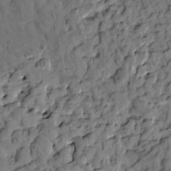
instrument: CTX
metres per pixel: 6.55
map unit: eHh
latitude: -1.5022
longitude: 17.5022
